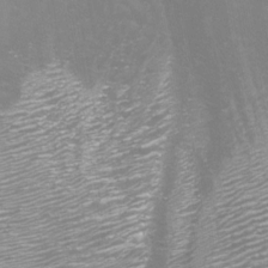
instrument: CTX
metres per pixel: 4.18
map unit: Aa
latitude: -8.9542
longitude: -72.1956
